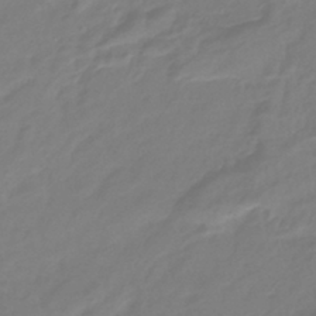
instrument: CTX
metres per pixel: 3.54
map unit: lHb
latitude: -41.5966
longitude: 81.2376
